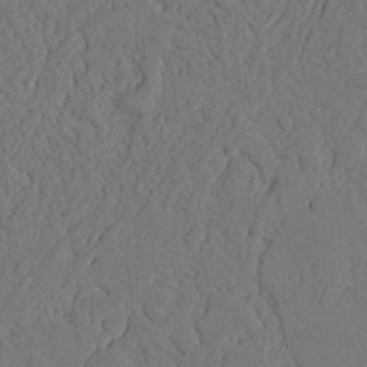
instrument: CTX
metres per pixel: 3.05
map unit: Nhu
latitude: 20.4412
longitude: -75.7072
